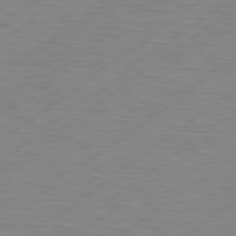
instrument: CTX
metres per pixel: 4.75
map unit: Hpe
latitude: 79.2537
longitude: -120.4034
